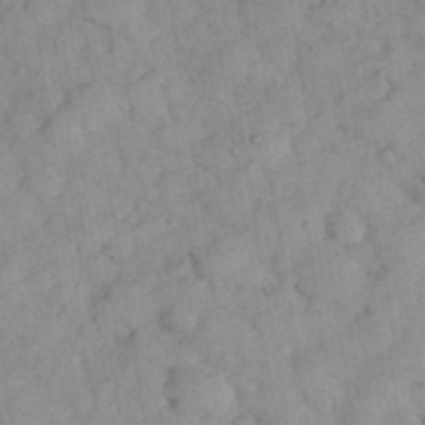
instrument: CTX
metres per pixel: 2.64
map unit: eHh
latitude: 36.7435
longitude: -67.8394
